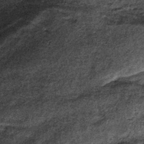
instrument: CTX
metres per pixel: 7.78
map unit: lHb
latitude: -38.2928
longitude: 67.0298
